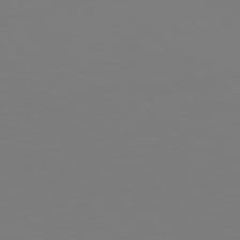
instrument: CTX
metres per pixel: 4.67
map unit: Hpe
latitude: 75.6883
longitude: -139.6127
